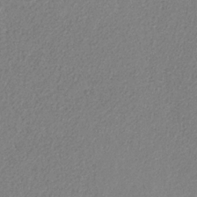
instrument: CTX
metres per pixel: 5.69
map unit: HNb
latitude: -31.9556
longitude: 58.9352
